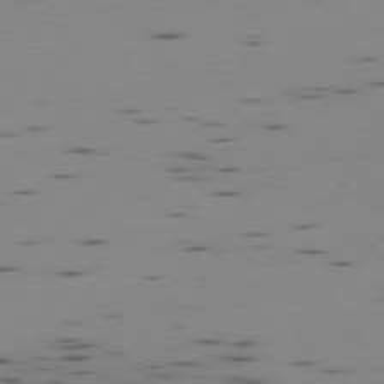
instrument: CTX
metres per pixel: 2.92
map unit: Ap
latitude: -78.9163
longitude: -62.8002
